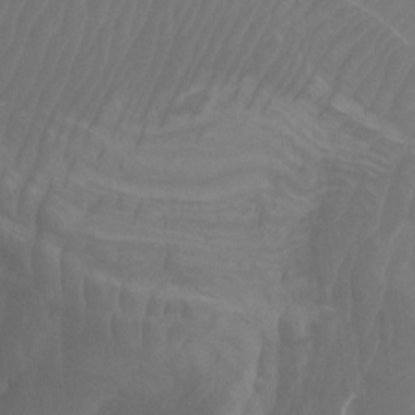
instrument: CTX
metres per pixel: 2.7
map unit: Aa
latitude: -7.6155
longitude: -78.3845
